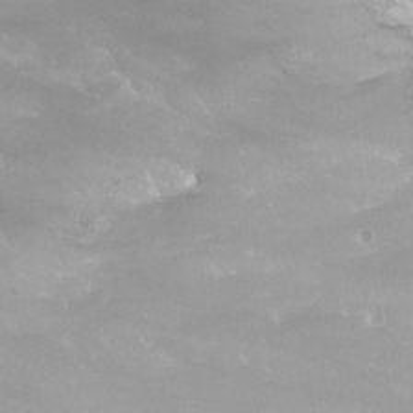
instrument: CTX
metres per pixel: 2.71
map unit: Nhu
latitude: -12.7085
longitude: -66.9702
